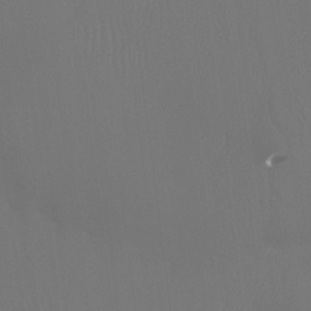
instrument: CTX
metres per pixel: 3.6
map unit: Ht
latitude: -7.2376
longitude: -30.9325
